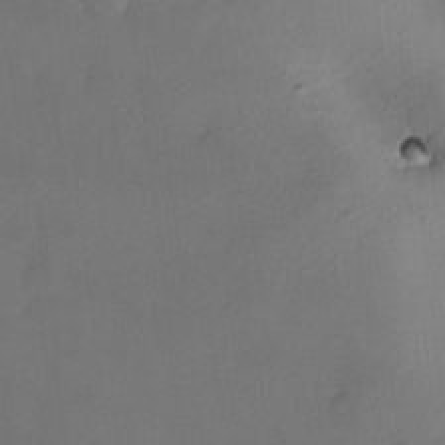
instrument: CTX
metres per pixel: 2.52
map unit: HNhu
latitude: 6.4223
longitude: 7.2943
